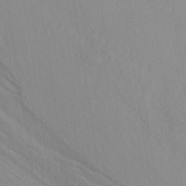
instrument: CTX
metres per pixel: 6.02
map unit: ANa
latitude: -38.9542
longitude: 95.6910
